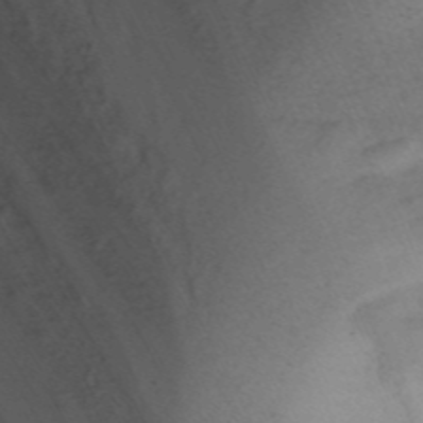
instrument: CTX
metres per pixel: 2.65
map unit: Nhu
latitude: -3.1431
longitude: -71.7827
